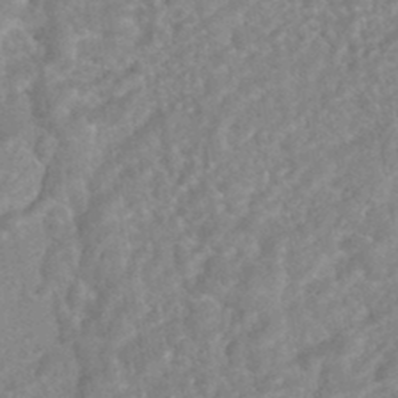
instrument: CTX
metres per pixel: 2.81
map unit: HNhu
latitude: -45.3888
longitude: 92.0472
